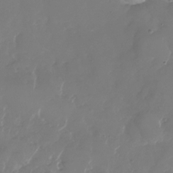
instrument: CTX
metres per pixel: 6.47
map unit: Nhu
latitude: -27.2375
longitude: -72.3279
